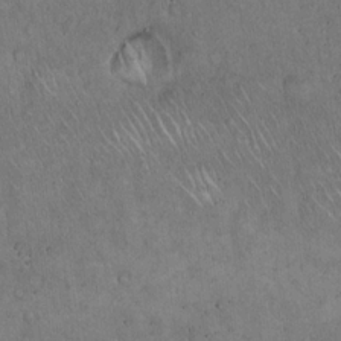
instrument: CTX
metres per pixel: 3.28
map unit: Hto
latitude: 16.8002
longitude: -59.9339
